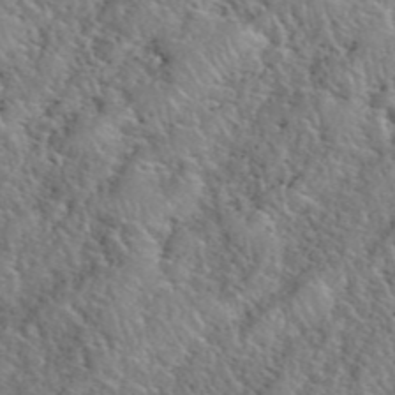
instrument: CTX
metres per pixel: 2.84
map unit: eHh
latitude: 40.9513
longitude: -57.0269
